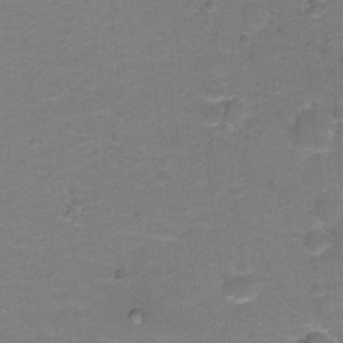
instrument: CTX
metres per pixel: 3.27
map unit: Hto
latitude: -0.9731
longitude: -34.2900
